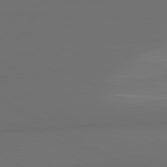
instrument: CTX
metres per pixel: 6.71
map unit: lApd
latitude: 81.5938
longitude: 152.3873
